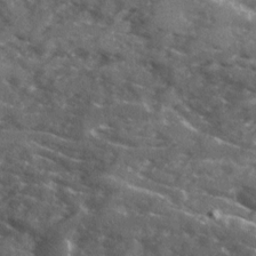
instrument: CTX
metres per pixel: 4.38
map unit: Ave
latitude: 18.8380
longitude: -130.3657
